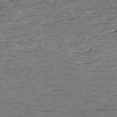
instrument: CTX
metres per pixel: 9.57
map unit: Ap
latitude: -75.7100
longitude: -91.1592
